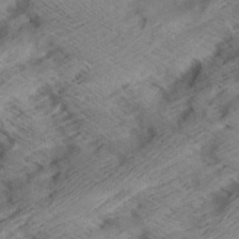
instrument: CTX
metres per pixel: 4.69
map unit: Aa
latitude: 7.2915
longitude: -140.3656
